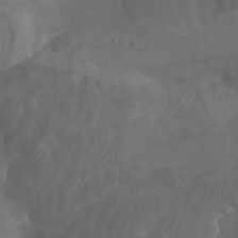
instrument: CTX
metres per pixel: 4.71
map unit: Aa
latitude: -7.7288
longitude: -80.4979
